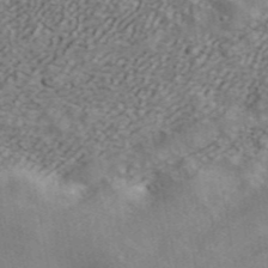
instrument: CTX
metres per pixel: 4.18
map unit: ANa
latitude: 43.6316
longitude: 47.4454
